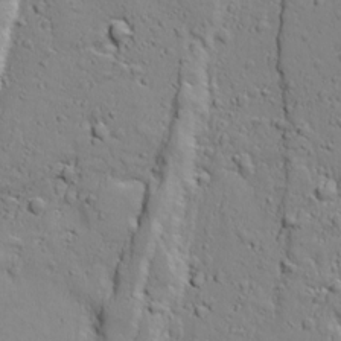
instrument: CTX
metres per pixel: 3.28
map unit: Ave
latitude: 18.2711
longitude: -132.6868
